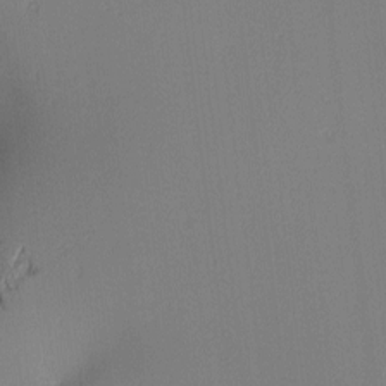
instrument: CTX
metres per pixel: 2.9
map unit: lAa
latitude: 2.2144
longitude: -115.9528
